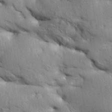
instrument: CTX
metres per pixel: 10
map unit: Aa
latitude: 33.6316
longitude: -143.6505
